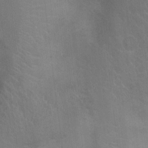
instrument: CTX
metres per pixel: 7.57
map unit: Ht
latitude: -4.4629
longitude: -17.4049
